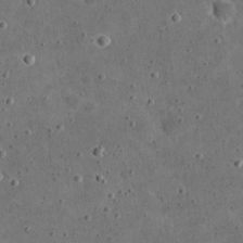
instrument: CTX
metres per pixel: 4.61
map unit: eHh
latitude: 21.1214
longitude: -65.4993
